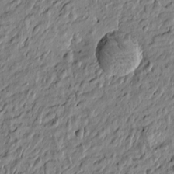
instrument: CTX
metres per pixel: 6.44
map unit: Htu
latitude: -7.1053
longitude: 177.7289
